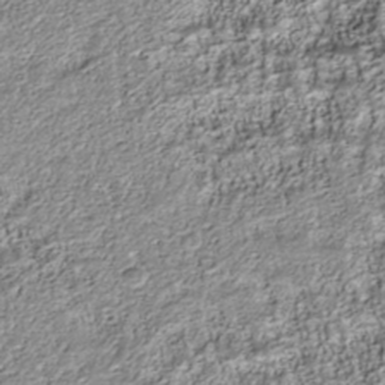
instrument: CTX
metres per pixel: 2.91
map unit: Nhu
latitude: -40.4629
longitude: -84.0633
